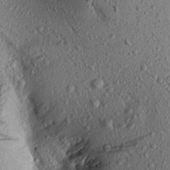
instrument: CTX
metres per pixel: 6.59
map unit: Aa
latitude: 17.2915
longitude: -147.0081
